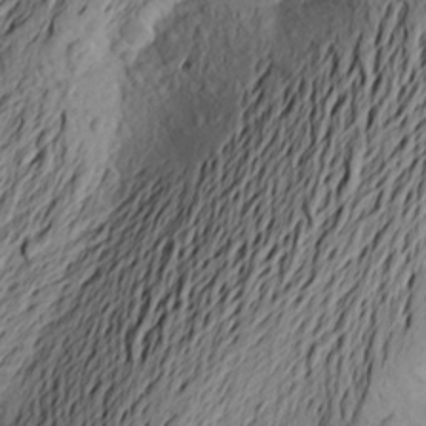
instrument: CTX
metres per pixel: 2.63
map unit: Aa
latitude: 22.8758
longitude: -149.1781
